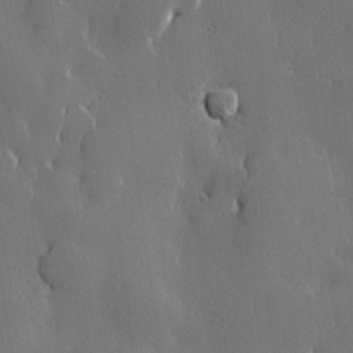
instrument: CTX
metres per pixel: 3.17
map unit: Hve
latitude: 22.6112
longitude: 146.3495
